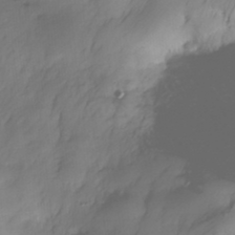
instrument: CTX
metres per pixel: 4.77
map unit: Nhe
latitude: -36.0094
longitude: -145.4615
